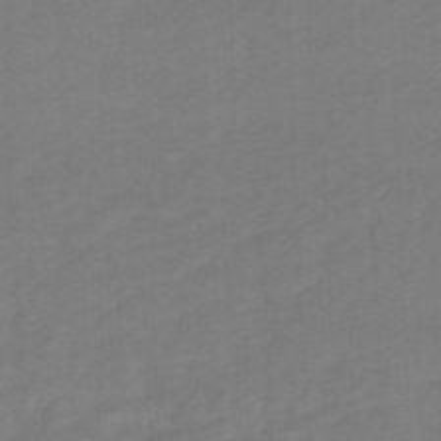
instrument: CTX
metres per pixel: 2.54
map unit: eHb
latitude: -47.7099
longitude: 89.2565
